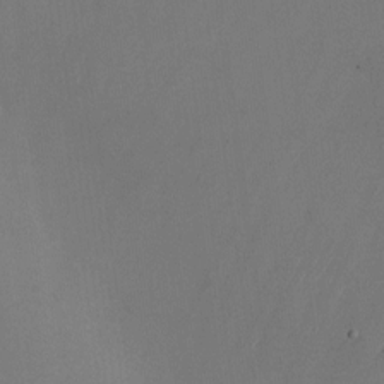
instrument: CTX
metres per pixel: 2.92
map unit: Nhu
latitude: -23.8612
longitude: -70.8380
